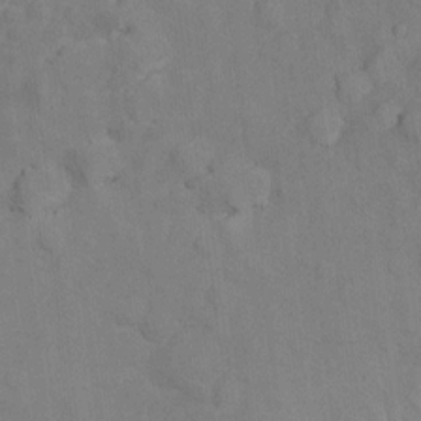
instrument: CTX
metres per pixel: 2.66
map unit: Nhu
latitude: 10.3845
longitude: -27.3671
